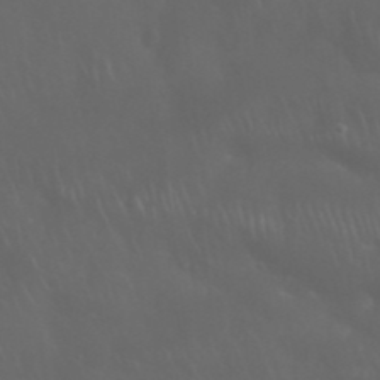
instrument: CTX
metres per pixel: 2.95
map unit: Nhu
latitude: 28.1200
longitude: -66.8002
